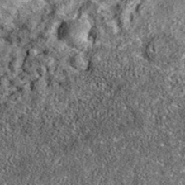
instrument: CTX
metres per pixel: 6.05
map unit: eAb
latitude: 36.0444
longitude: 108.2361
